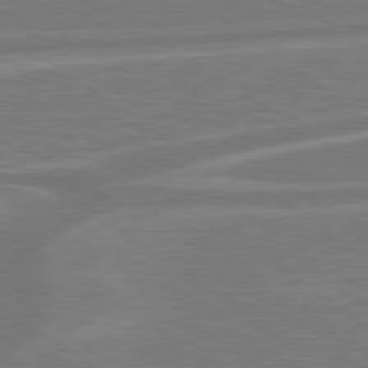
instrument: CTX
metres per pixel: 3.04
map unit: Hpe
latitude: 78.9325
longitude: -127.5371
